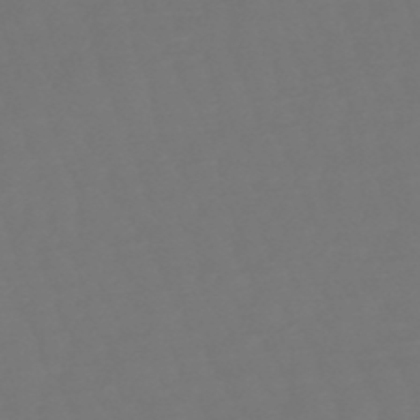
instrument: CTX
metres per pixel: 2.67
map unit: eHb
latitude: -50.5007
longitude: 77.9745
